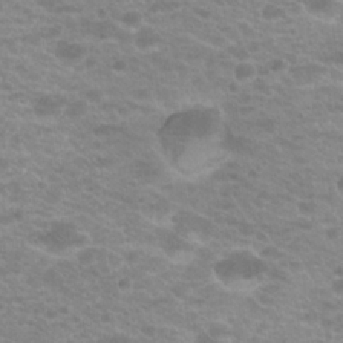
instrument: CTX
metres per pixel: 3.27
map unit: Hto
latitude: 20.8191
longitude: -37.1026
